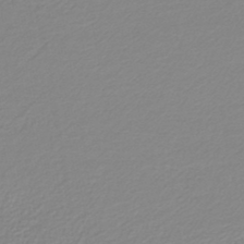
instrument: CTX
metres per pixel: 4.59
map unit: lHb
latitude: -44.6519
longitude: 61.4265
